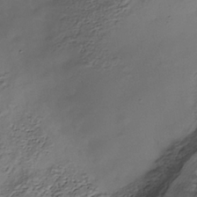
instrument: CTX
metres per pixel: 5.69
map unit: Nhe
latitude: -38.3306
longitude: -116.8380
